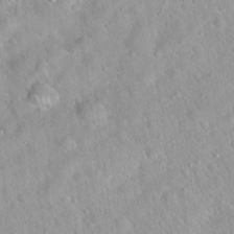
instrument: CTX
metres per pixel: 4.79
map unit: Hto
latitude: 20.5924
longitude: -52.8380
